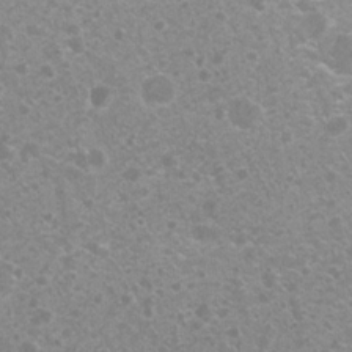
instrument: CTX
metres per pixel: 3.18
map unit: Nhu
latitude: 7.9339
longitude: -20.7057
